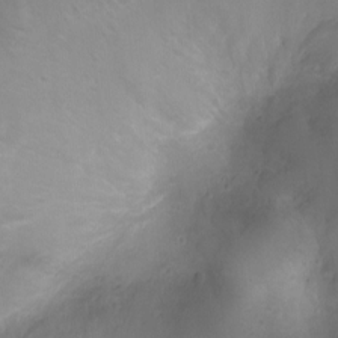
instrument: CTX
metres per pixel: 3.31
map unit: Ht
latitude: -2.9541
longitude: -18.6490
